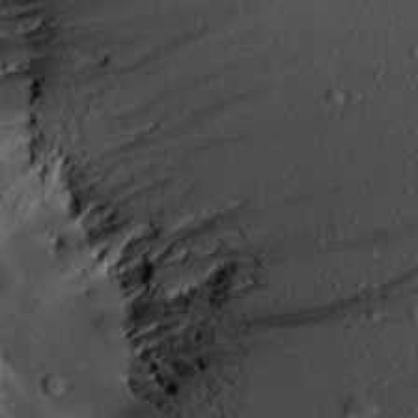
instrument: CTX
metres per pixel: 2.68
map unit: Aa
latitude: 16.1956
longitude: -147.0648
